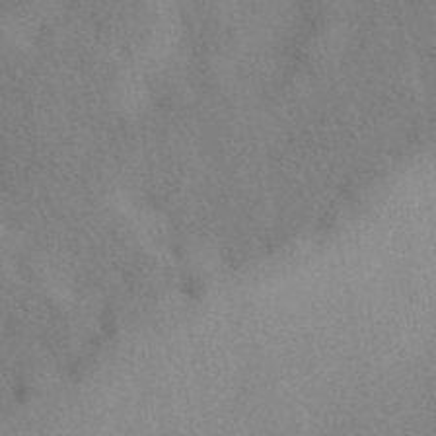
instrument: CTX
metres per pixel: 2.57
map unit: eAb
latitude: 40.9513
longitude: 107.9178
